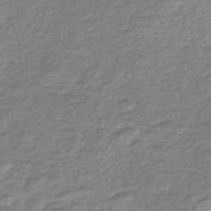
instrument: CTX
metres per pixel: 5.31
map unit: Nhe
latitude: -46.8030
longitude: -171.6883
